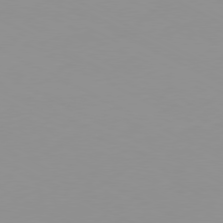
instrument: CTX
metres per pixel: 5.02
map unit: Ap
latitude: -80.3118
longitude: -62.2901
